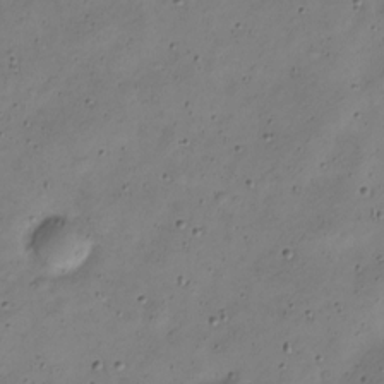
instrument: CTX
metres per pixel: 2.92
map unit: Nve
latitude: -23.3888
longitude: 106.5385
